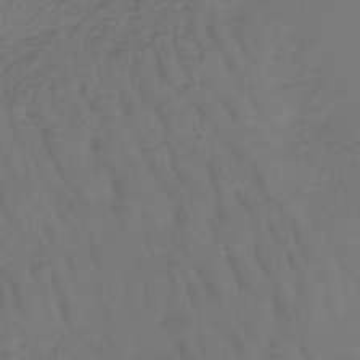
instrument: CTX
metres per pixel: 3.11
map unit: HNb
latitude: -49.5966
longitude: -53.1781
